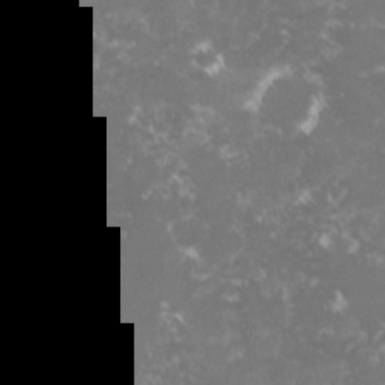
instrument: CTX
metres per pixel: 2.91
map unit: lHvf
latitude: -16.2740
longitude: -100.1767
